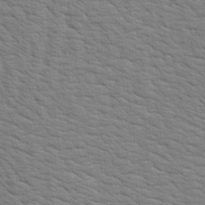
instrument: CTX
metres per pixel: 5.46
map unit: Aa
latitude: 19.4993
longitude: -141.8016
